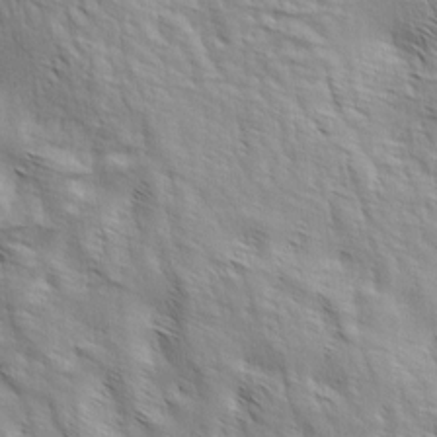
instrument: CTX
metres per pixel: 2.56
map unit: lAa
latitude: -4.6518
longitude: -121.7828
